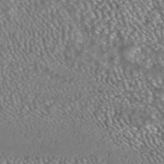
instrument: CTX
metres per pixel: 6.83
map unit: ANa
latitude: 42.2145
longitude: 23.7289
